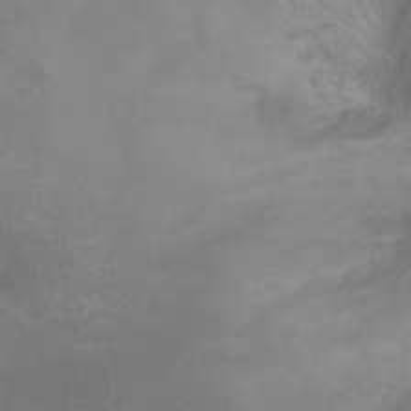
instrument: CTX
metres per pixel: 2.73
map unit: Ht
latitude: 0.5357
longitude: -36.6680
